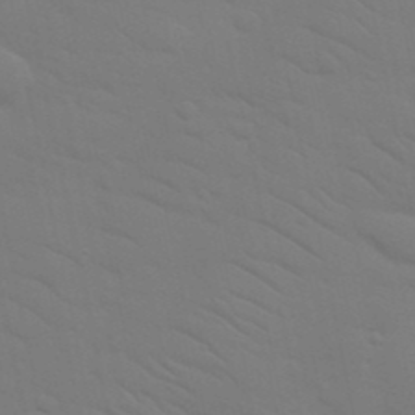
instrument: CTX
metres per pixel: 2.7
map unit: Nhu
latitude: 23.8394
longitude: -73.3293
